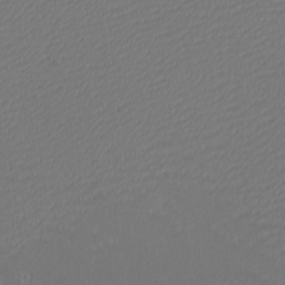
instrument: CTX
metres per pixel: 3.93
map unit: eHh
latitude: -4.1605
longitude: -85.9150
